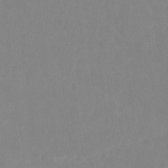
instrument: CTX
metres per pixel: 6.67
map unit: Ht
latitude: -9.0675
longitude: -34.4034
